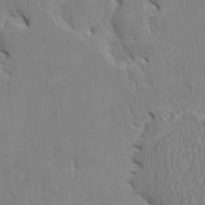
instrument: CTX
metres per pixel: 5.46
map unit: HNhu
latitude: 4.5924
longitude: -4.2333
